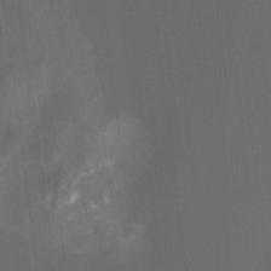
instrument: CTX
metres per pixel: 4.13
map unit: Hto
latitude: -6.5573
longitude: -49.1781
